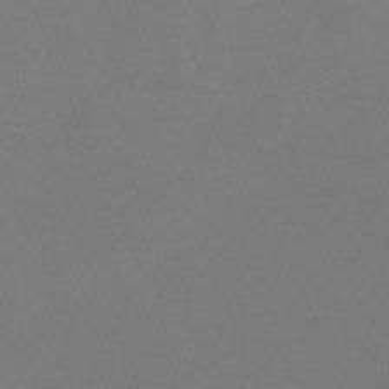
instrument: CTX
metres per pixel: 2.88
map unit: eHb
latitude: -29.5777
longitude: 66.4062
